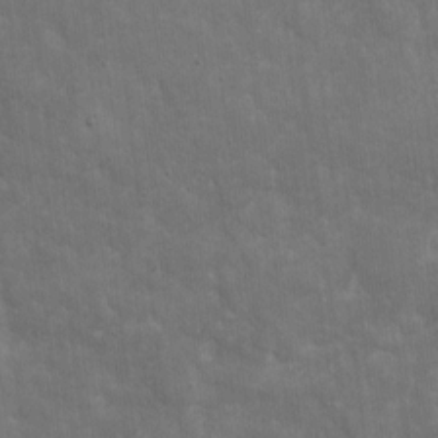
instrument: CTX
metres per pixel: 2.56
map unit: eHh
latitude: 4.9892
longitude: -70.7624
